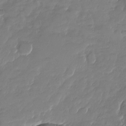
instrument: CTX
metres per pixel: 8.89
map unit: Nhu
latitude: -27.5966
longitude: -61.9528
